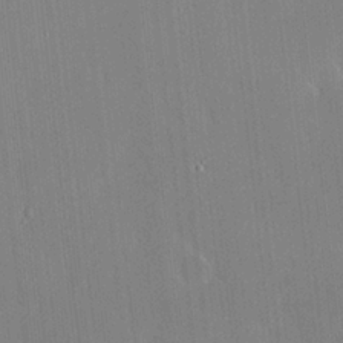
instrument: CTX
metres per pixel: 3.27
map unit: HNhu
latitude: 5.9528
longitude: 11.0864
